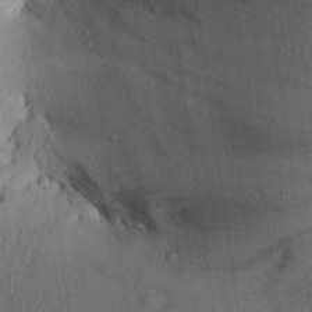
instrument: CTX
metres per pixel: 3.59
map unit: Aa
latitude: 27.6883
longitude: -134.3656
